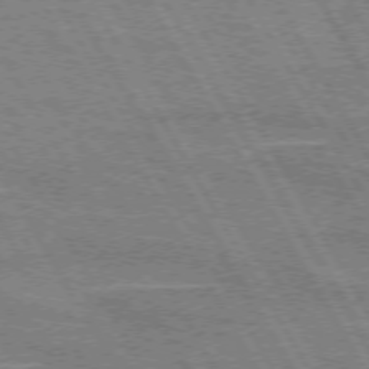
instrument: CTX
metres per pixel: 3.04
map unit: lApd
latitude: 72.8758
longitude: -55.4048
